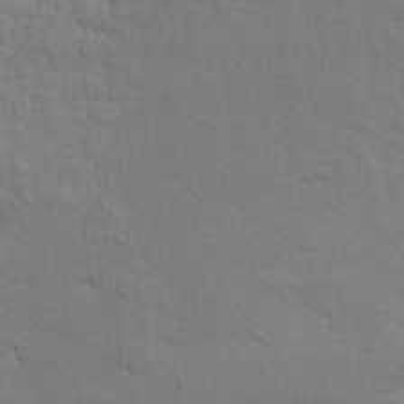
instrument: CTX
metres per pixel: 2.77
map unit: HNhu
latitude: 7.5371
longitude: -4.1389
